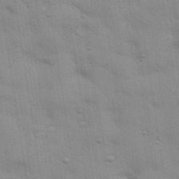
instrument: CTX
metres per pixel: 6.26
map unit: Aa
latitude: 32.3278
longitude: -146.4223
